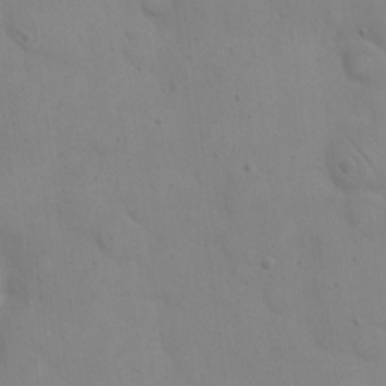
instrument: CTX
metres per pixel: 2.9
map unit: eHh
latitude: 20.2145
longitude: -61.5371
